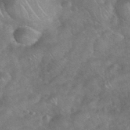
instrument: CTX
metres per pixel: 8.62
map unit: eHh
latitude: 39.4048
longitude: -58.8191
